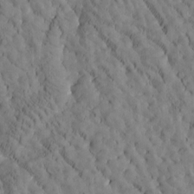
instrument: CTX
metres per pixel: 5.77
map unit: Htu
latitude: -3.1242
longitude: 174.1038
